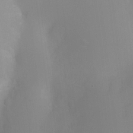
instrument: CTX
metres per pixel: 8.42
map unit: Ht
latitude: -6.6140
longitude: -20.1389
